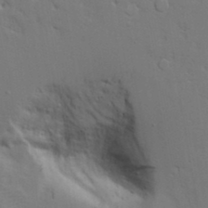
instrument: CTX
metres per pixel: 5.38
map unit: Aa
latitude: 19.6882
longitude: -126.1200
